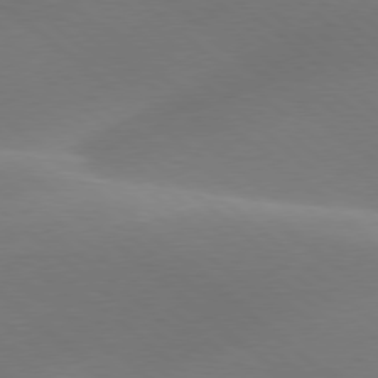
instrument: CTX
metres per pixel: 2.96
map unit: lApd
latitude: 78.0633
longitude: -51.6127
